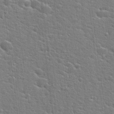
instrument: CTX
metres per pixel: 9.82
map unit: Hto
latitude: 22.5357
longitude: -44.2333
